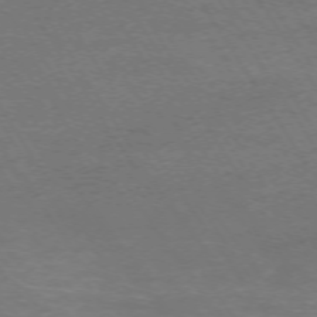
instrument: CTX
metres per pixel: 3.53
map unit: Ap
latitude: -73.8611
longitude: -84.9325
